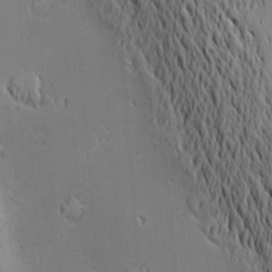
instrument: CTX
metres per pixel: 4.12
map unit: Nve
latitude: -9.3510
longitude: 174.0849
